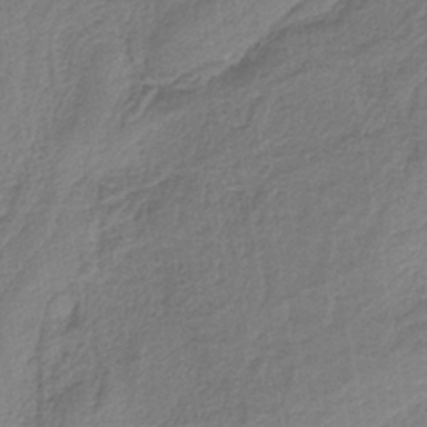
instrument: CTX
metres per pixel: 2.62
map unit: HNb
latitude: -35.3699
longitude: 59.5210
